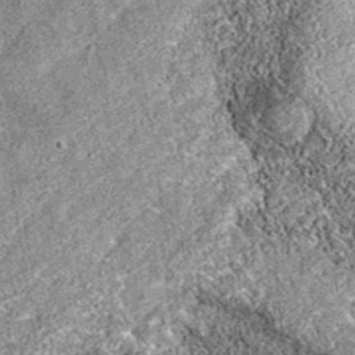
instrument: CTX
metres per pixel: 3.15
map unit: eAb
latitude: 36.1011
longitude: 111.8611
